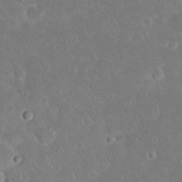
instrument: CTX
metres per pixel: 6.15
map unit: Nhu
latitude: 23.5560
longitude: -71.2348
